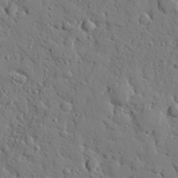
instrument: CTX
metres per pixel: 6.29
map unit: eHh
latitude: 26.8380
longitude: -78.2145
